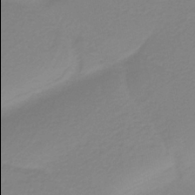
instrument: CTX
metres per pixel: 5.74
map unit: HNb
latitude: -37.3131
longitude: 54.0094
